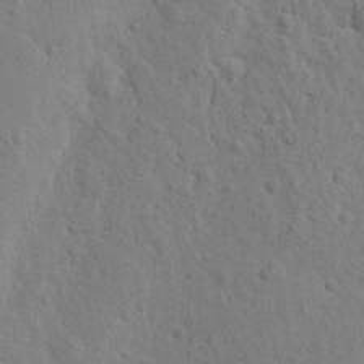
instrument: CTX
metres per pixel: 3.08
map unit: Nhu
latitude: 15.8206
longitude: -75.7072
